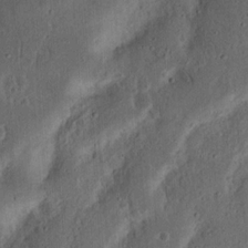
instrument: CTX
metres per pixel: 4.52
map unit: Nhu
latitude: 15.0081
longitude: -74.5735
